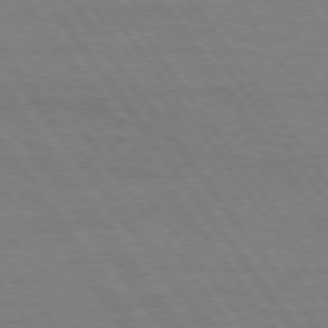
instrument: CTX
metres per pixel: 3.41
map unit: Hpe
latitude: 75.1214
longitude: -144.5357
